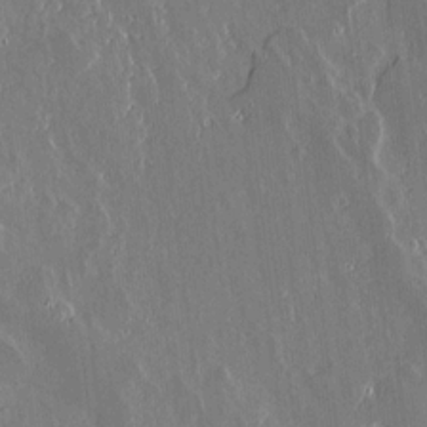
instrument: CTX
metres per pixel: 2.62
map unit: lAvf
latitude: 14.5735
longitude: -128.3467
